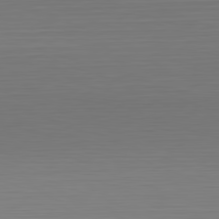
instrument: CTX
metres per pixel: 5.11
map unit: Hpe
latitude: -82.3684
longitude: 7.0486
